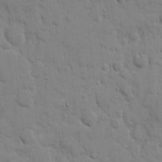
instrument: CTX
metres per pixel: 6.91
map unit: eHh
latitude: 9.6694
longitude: -66.9702
